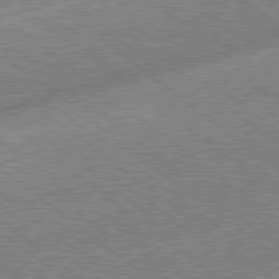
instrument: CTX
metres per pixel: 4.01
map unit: lApd
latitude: 79.0270
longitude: -168.4979
